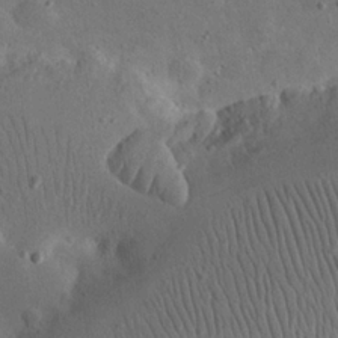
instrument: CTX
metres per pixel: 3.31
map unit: eHh
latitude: 24.1388
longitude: -67.7449
